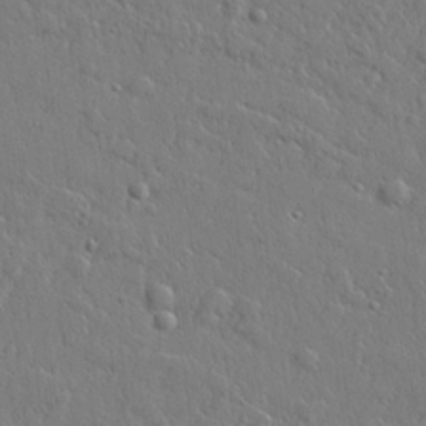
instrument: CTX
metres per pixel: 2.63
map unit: lHvf
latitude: 22.5168
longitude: 144.0661
